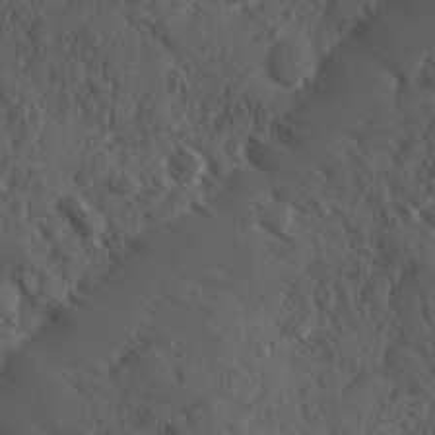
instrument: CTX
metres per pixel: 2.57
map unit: Ave
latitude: -10.0283
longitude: -119.2348
